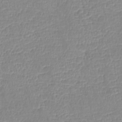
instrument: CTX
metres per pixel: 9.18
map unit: lHb
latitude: -40.8219
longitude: 74.8219
